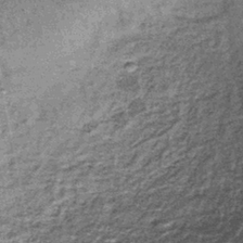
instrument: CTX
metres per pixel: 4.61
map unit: lHb
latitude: -38.2928
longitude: 64.8786
